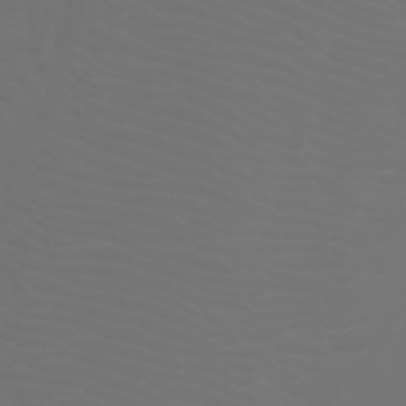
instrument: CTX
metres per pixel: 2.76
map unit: Htu
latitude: -6.6707
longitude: -73.8773
